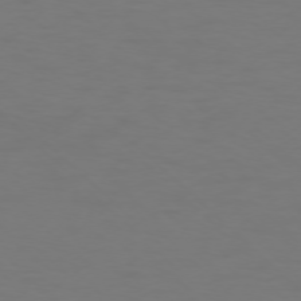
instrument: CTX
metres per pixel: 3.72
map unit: Ap
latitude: -76.1417
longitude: -79.7450
